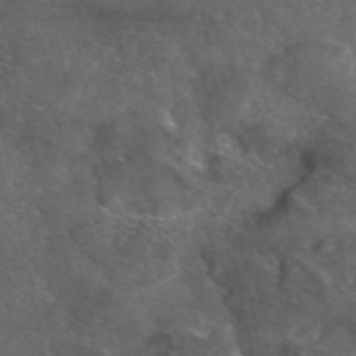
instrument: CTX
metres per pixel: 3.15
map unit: eAb
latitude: 46.3090
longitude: 114.4440
